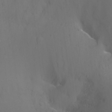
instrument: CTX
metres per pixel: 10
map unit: Nhu
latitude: -17.0676
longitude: -49.2915
